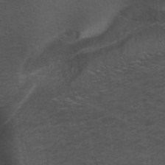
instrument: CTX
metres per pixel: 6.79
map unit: ANa
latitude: 38.8191
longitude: 23.3321
